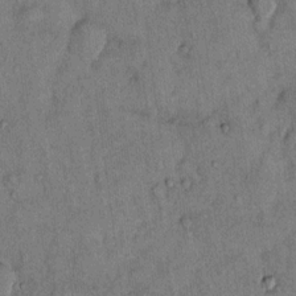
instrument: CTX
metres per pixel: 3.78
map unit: Hto
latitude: 12.9325
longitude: -59.1970
